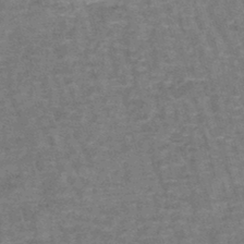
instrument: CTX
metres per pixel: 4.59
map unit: lHb
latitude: -43.4076
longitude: 55.5588
